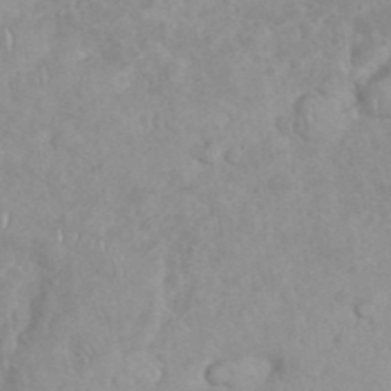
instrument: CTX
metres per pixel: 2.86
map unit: eHh
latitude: 35.4615
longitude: -62.4223
